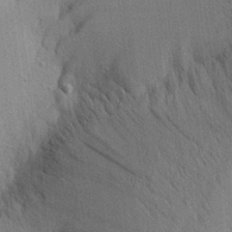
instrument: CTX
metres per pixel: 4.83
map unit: Aa
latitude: 21.3860
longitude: -144.2522
